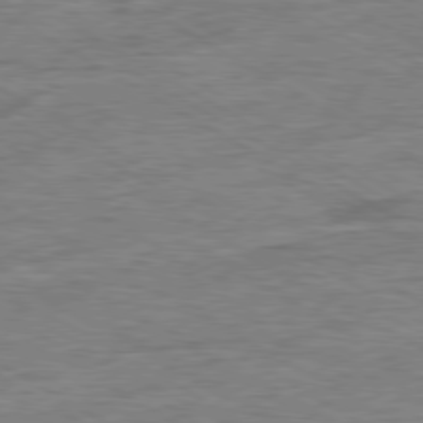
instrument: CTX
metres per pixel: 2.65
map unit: Ap
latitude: -80.3307
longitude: -77.5371
